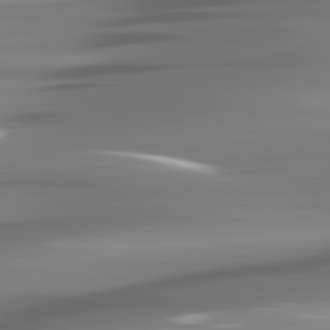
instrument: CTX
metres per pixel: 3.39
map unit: lApd
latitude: 81.5371
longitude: -141.6316
